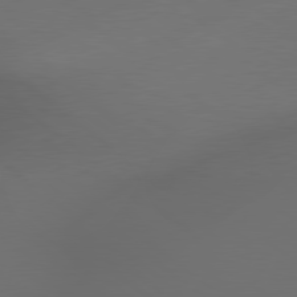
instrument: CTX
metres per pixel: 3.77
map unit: lApd
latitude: 79.2537
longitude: -172.7435
